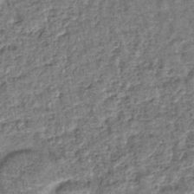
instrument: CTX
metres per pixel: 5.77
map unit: lHb
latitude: -42.4251
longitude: 79.1809
